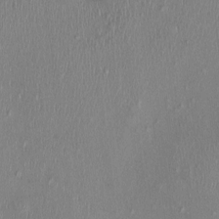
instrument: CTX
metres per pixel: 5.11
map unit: Nhu
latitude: 0.5168
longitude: -14.5546
